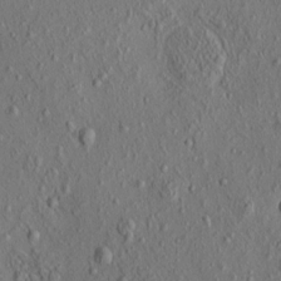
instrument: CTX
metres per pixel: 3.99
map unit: eHh
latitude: -0.7086
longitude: 18.5385
